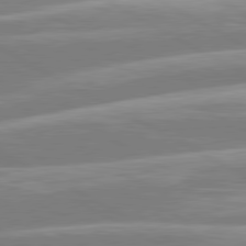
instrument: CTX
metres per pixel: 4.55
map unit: lApd
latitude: 80.5357
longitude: -134.1577
